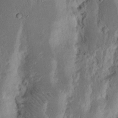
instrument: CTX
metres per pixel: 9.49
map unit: Nhu
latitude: 16.5168
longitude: -74.2900
